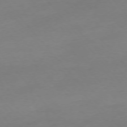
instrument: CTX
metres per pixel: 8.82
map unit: Hpe
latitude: -76.3117
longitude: -15.1593
